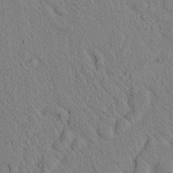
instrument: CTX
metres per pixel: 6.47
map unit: lAvf
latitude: 7.4804
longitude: 160.5385
